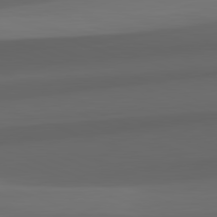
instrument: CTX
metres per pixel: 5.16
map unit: lApd
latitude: 82.2144
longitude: 142.9730
